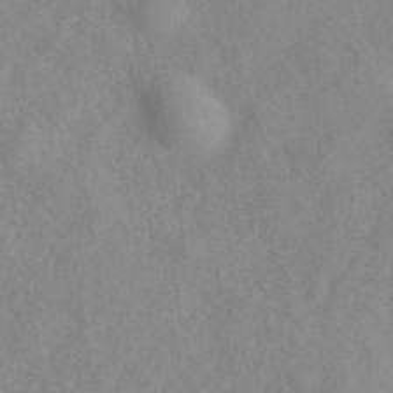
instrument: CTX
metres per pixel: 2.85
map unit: eAb
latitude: 40.0822
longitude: 108.2173
